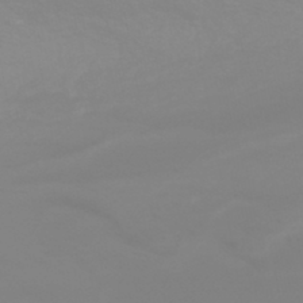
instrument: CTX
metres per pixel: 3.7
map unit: HNhu
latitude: -44.5763
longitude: 90.1795
